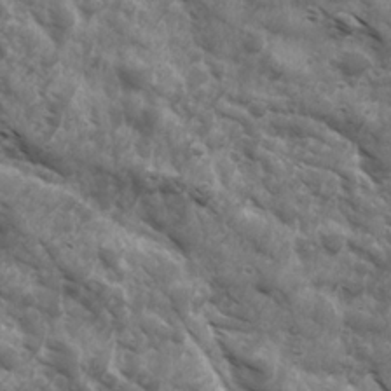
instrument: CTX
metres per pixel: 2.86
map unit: Ave
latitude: 17.6316
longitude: -131.7639
